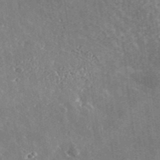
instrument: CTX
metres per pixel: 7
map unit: lHvf
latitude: 37.3482
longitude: -91.2348
